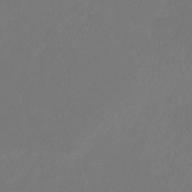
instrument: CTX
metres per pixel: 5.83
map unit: lHb
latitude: -43.5966
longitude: 75.5966
